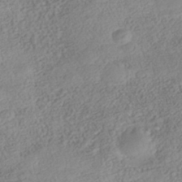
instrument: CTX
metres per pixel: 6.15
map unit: Nhe
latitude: -40.9353
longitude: -110.7435
